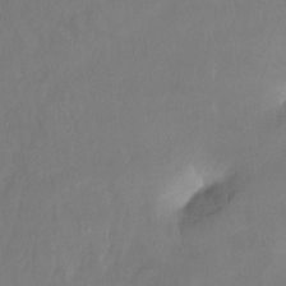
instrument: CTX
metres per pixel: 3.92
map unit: Ht
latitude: -13.8800
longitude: -43.8394
